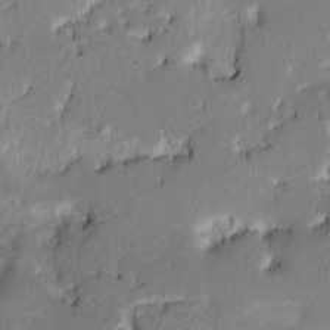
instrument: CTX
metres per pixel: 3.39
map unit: HNhu
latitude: 8.2712
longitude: -3.0458
